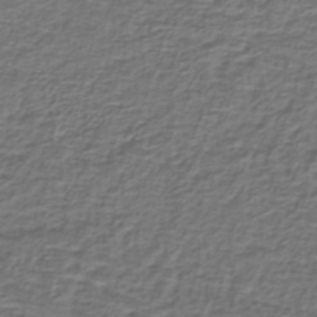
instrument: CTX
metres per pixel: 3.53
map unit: lHb
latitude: -39.5777
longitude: 58.8785
